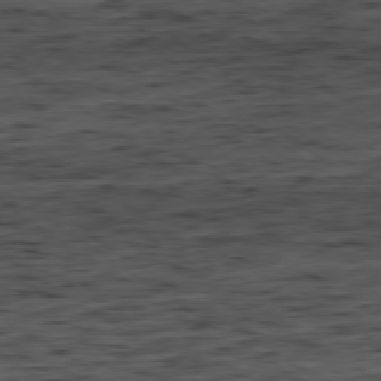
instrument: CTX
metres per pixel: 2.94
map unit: Hpe
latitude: -79.2187
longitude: 12.8786
